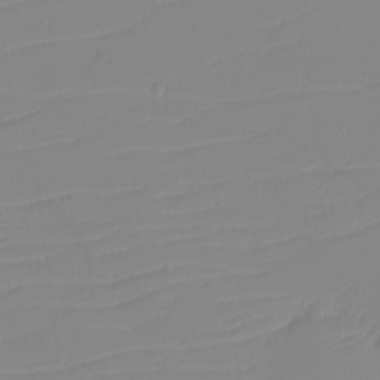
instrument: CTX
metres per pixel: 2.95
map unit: eHh
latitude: -5.8800
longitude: -84.6869
